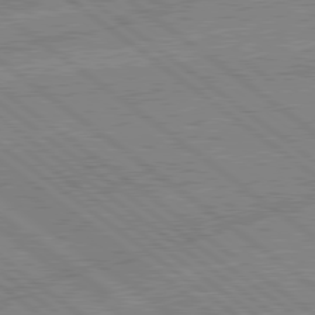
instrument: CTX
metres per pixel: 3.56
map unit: lApd
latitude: 79.0837
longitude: -144.3656
